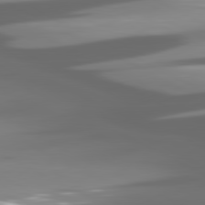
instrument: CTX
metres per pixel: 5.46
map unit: lApd
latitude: 80.7813
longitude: -145.5182
